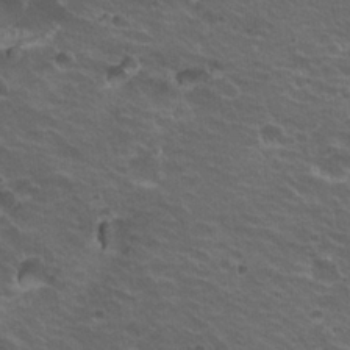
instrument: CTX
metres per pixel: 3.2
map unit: Hto
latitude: 19.9906
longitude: -32.6490
